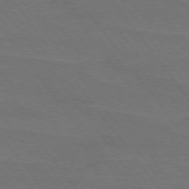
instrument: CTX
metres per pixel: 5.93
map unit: lApd
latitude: 74.7435
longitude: -57.4237
